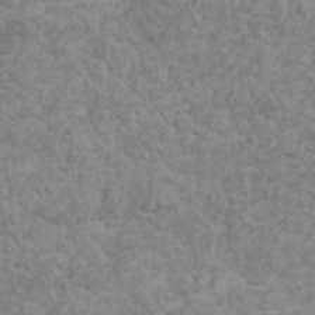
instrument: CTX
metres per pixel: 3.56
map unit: HNhu
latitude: -0.5952
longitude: 2.5195
